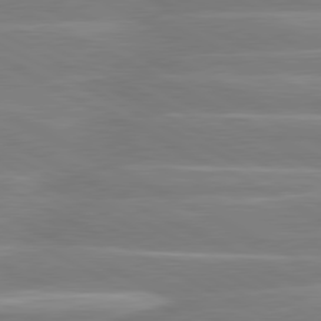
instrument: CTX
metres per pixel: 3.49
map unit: lApd
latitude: 80.6113
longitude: -134.8569
